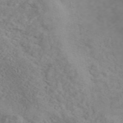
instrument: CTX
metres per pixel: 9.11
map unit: ANa
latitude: 46.2523
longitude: 21.7099
